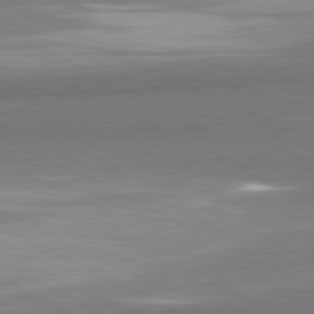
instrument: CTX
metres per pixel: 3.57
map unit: lApd
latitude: 81.4237
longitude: 157.8800
